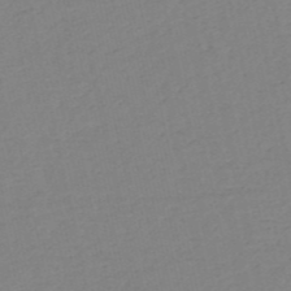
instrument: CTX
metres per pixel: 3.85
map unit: HNb
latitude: -53.3131
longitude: -39.3859
